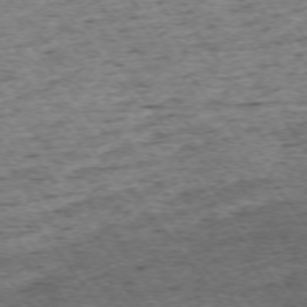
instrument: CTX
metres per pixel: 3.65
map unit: Ap
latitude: -74.2740
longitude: -87.3104
